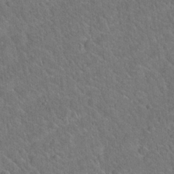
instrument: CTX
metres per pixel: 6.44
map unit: Hto
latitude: 19.9528
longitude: -50.8569
